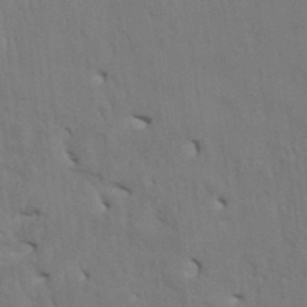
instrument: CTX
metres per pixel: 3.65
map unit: HNhu
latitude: 3.6694
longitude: -7.9528
